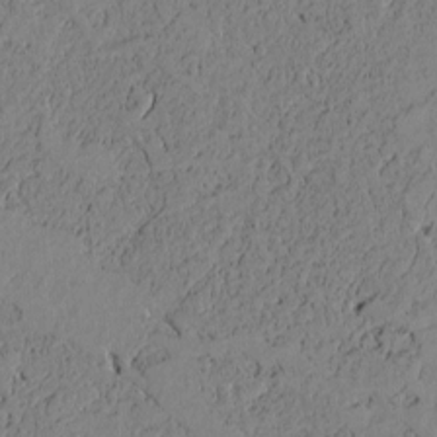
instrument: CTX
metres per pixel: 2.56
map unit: Htu
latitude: -3.7666
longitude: 170.2173
